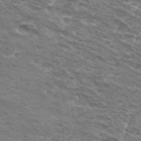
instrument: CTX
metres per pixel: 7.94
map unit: Hto
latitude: 32.6302
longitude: -42.4979
